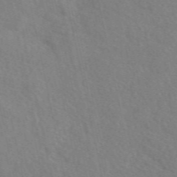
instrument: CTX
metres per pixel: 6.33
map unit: eAb
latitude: 50.1200
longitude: 117.1431
